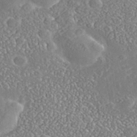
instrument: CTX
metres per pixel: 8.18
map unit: Nhe
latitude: -40.7274
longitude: -100.9514
